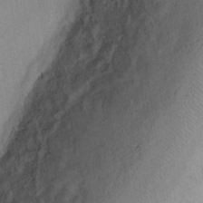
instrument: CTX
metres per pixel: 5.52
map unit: Ht
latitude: 2.6301
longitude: -29.2159
